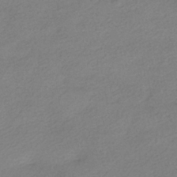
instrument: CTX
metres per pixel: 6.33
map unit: HNhu
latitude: -40.6329
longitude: 96.8975
